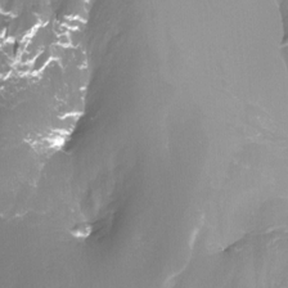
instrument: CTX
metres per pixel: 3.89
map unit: Htu
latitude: -13.3699
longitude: -45.3292
